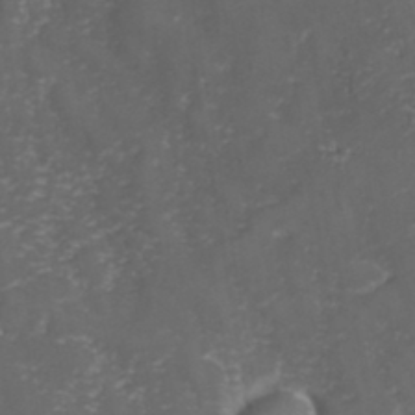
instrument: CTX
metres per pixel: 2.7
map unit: Hve
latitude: 33.1403
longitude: 149.0298
